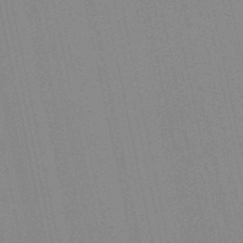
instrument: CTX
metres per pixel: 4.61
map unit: lHb
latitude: -49.7100
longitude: 69.1620
